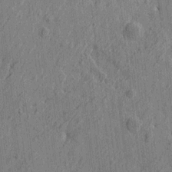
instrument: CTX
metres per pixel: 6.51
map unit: Htu
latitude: -7.2565
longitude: 178.1983
